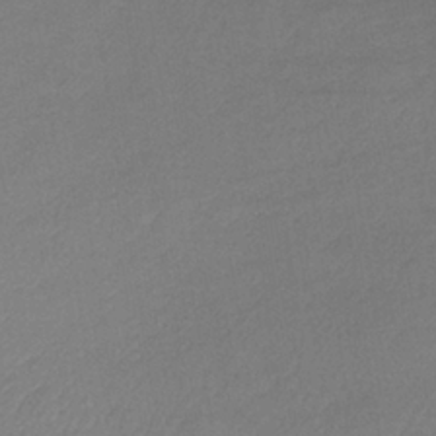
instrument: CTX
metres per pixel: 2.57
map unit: lHb
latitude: -36.9919
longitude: 69.0486
